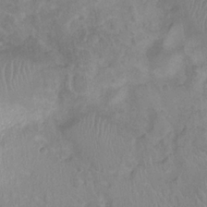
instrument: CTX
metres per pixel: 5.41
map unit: Ht
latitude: -4.0472
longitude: -18.1389
